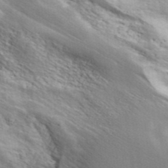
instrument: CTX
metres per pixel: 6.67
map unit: ANa
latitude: 42.3845
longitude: 50.1605
